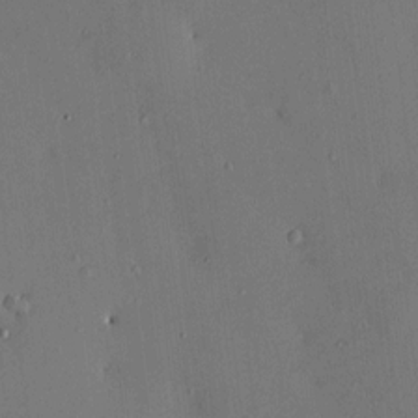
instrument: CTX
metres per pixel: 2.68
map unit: HNhu
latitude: 6.1200
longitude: 14.9920
